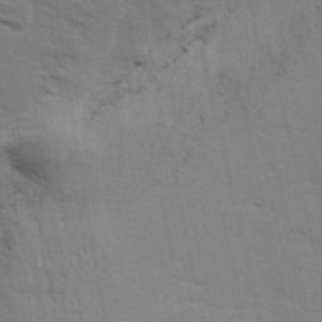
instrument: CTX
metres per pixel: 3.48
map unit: Ave
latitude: 13.9717
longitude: -102.5168
